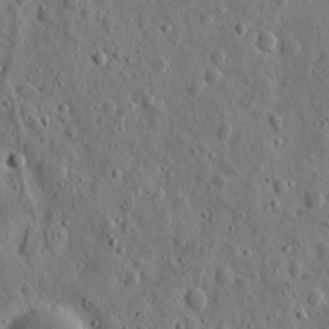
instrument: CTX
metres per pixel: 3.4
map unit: eHh
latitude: 10.8947
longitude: -73.6883
